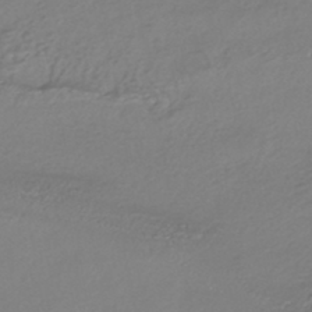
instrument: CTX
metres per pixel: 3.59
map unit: HNhu
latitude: -44.0283
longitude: 95.4076
